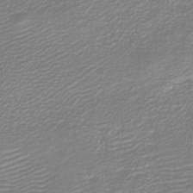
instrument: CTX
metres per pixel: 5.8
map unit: lHb
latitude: -46.7841
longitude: 60.4251
